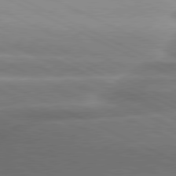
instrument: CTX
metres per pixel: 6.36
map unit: lApd
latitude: 80.4223
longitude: -137.3671
